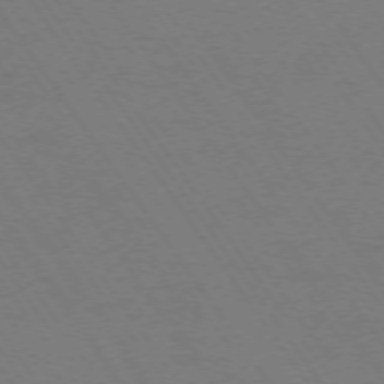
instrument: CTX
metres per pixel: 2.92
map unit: Ap
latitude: -74.3496
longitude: -70.9891
